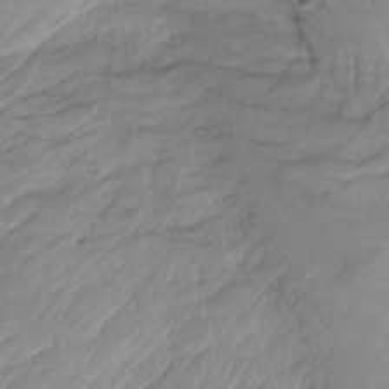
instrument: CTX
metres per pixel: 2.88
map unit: Hto
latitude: -8.1984
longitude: -44.6679
